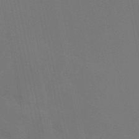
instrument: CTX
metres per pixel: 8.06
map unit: eAb
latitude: 46.6113
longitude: 120.9919
